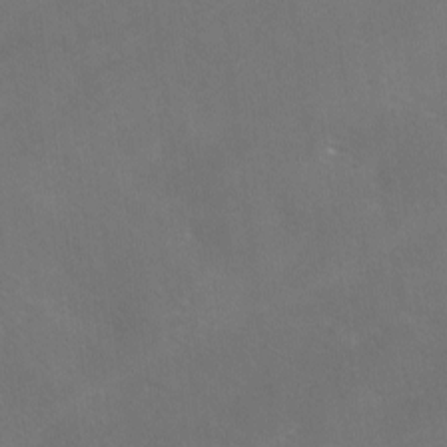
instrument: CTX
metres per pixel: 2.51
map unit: Ave
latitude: 1.1592
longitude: -111.5182
